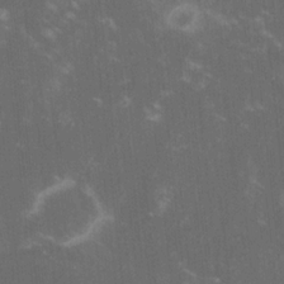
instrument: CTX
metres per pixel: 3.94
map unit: lHvf
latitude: -14.5574
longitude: -101.8394
